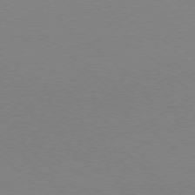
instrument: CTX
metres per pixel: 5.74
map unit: Ap
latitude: -78.2550
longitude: -90.6113
